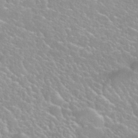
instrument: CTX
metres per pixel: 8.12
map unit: Nhu
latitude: 27.8583
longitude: -51.5749
